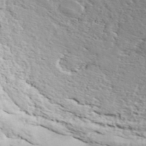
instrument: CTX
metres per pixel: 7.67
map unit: ANa
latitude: 42.2712
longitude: 50.5573
